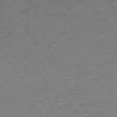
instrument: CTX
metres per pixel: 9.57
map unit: Ap
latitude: -74.8786
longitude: -73.6883
